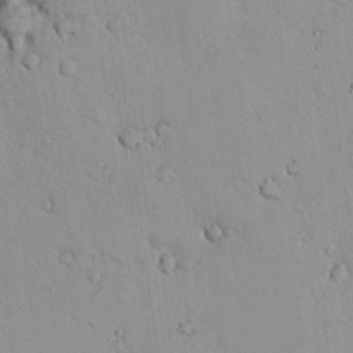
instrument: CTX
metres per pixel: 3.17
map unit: lHvf
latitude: 12.9892
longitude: 178.7652
